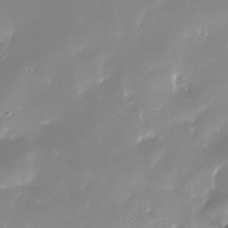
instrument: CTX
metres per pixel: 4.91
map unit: Nhe
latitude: -32.7652
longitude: -116.6680
